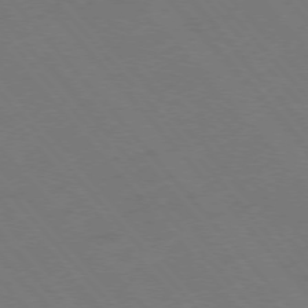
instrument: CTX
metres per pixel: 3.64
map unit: Ap
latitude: -77.1620
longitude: -64.0444
